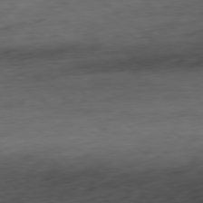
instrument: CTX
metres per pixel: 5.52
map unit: Ap
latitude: -79.7855
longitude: -70.6112
